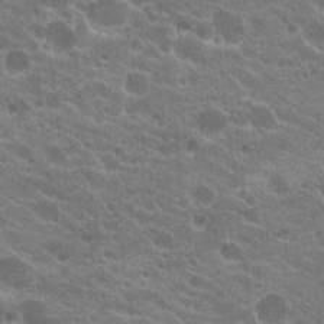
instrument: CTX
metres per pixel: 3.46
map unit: Hto
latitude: 20.3279
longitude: -35.6882
